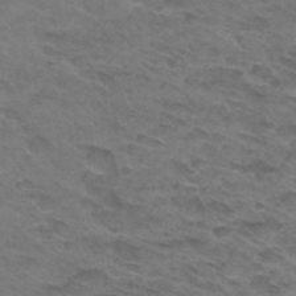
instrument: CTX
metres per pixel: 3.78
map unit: Hto
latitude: 32.0444
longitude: -47.2915
